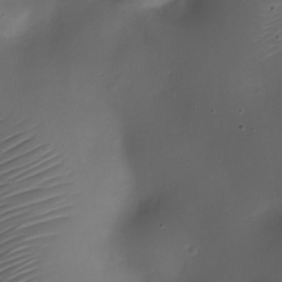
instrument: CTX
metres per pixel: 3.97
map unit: Nhe
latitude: -19.0109
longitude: 144.5763
